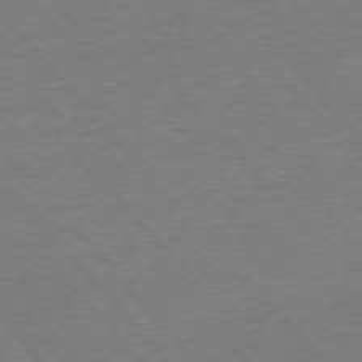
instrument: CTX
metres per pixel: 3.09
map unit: Ap
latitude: -76.6707
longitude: -95.7072
